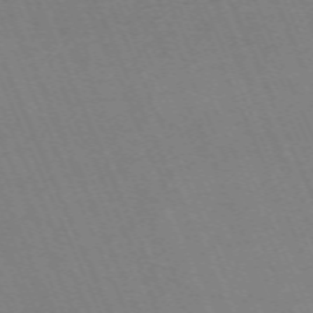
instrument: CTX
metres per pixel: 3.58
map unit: Nhu
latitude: -68.0094
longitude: 38.9164
